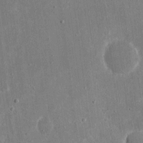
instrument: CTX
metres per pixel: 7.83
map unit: eHh
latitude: 16.5168
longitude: -71.2726
